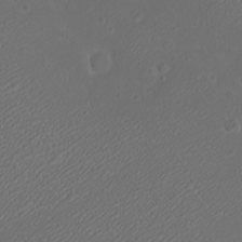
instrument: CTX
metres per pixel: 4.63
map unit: eHh
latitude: -9.1809
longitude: -69.5560
